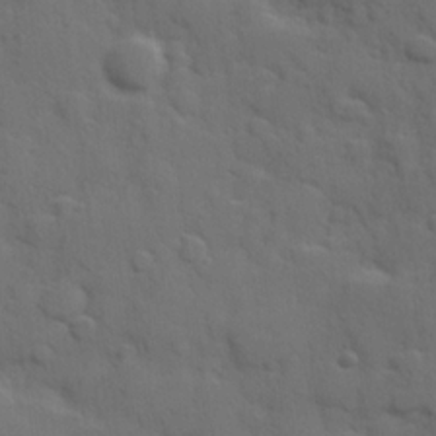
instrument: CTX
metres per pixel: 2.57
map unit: Hve
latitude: 24.9135
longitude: 148.1228
